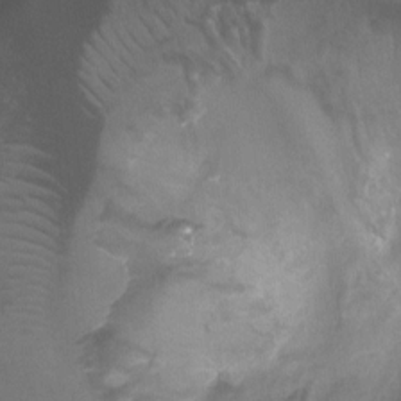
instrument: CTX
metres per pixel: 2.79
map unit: Ht
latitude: -1.5588
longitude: -20.3090
